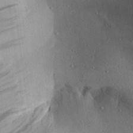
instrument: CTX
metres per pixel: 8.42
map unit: Aa
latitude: 28.1200
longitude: -131.4238
